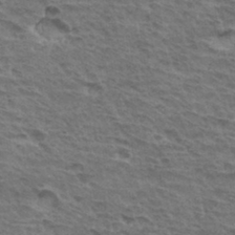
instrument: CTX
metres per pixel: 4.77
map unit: Hto
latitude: 34.5734
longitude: -43.5749
